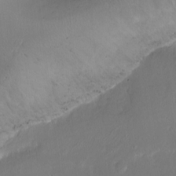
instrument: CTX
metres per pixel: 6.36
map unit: Ht
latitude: -15.9745
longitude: -41.0080
